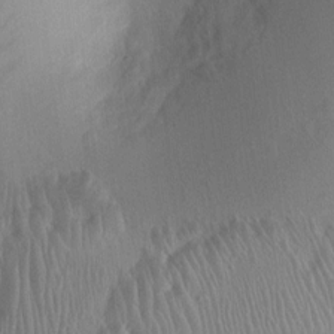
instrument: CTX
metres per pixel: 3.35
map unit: Ht
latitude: -2.4062
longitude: -15.8395
